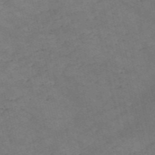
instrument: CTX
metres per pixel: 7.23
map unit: HNb
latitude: -56.0850
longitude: -45.6694
